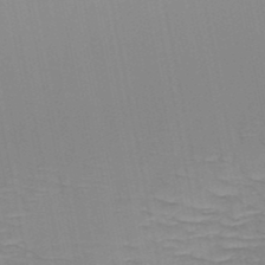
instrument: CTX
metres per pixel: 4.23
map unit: HNb
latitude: -49.1054
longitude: -50.0822
